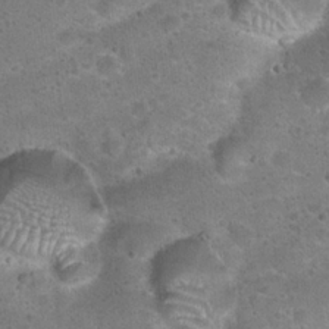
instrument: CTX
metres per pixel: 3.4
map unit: Hto
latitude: 22.5168
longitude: -49.5749
